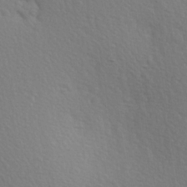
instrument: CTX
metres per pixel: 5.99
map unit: Hve
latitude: 2.8002
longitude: -124.1955
